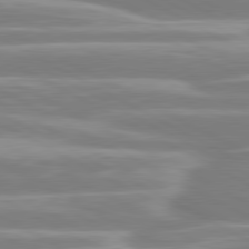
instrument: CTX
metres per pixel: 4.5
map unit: lApd
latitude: 80.6679
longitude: -129.2348
